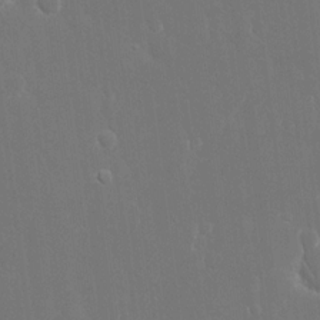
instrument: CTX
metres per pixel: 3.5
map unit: eHh
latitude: 15.5749
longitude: -72.3279
